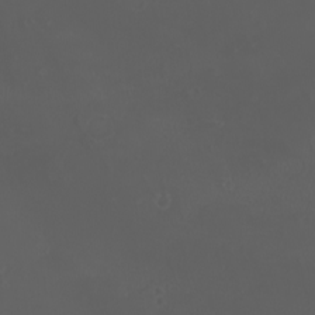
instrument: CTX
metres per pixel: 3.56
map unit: eHh
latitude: -2.5384
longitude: 19.6722
